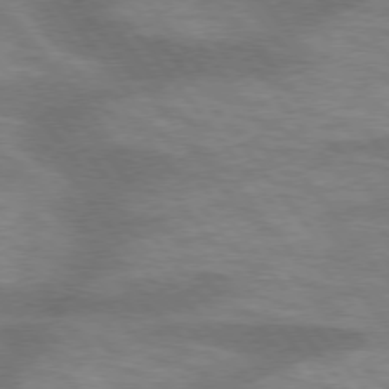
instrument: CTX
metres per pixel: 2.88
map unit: lApd
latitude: 75.4615
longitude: -57.4993
